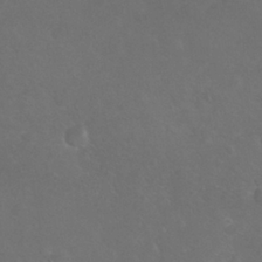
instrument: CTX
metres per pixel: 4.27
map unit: Nhu
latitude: 27.4238
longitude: -65.1781
